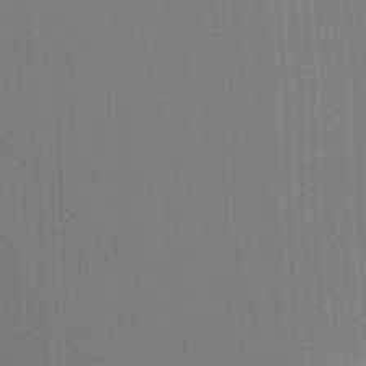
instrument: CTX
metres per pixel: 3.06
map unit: Ht
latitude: -16.0094
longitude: -47.7639
